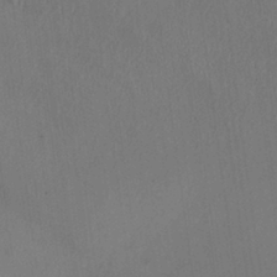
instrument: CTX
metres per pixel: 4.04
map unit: HNhu
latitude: 0.0822
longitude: -4.4790
